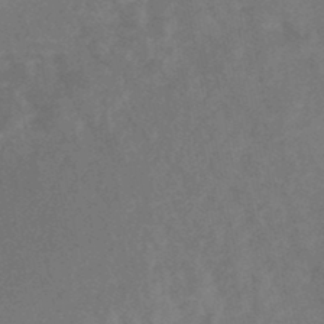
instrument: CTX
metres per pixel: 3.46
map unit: Nhe
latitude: -47.1431
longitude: -171.0458
